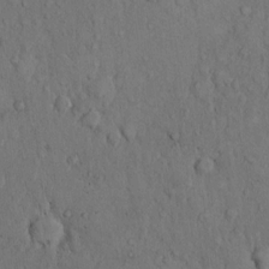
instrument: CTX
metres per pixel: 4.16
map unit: Hto
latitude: 10.4601
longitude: -60.6679
